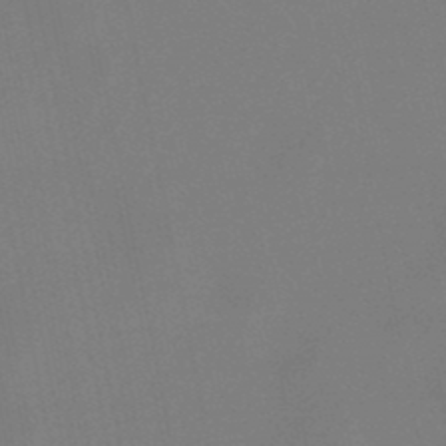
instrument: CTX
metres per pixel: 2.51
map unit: lHb
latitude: -49.0865
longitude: 71.3888
